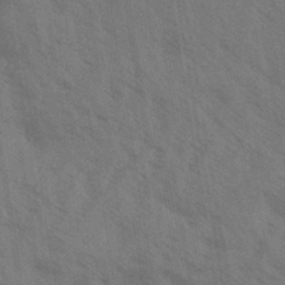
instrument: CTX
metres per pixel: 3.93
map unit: Aa
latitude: 31.1970
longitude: -139.4237
